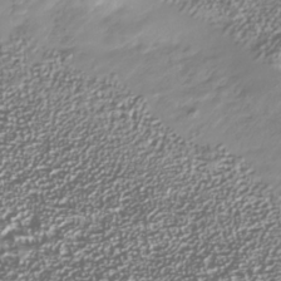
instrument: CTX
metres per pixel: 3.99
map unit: Nhu
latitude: -40.0661
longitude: -83.6504
